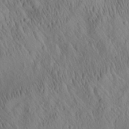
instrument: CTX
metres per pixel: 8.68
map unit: Aa
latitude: 26.5357
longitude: -141.1970
